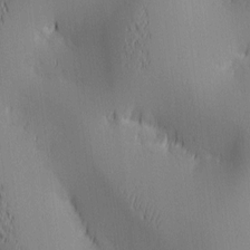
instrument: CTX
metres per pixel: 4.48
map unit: lAa
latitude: 2.4223
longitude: -116.9325
